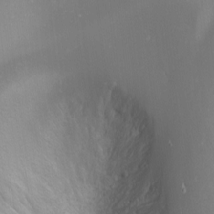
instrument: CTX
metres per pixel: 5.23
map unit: Nhu
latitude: -1.0298
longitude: -79.9906
